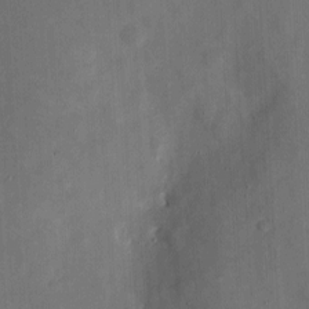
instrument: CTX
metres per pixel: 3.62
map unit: eHh
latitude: 5.2726
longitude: -68.9892
